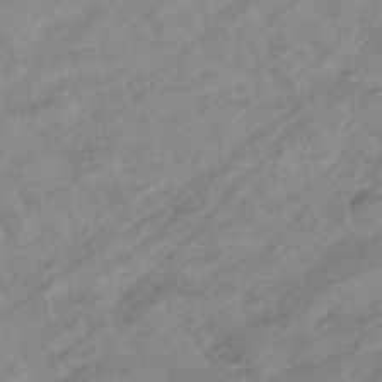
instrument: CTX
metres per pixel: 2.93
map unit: eHb
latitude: -44.3117
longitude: 85.6532
